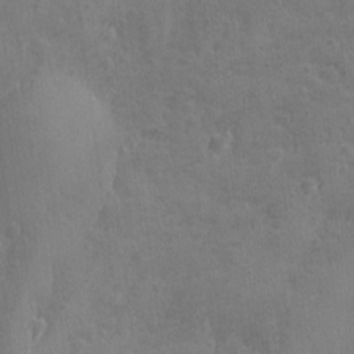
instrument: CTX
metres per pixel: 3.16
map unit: Ave
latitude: -8.4251
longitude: -119.3292
